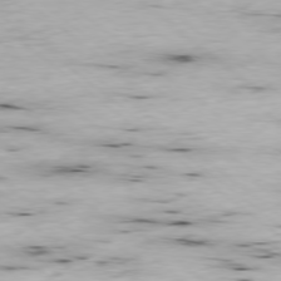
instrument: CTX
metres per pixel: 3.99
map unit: Ap
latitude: -78.5762
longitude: -90.9514
